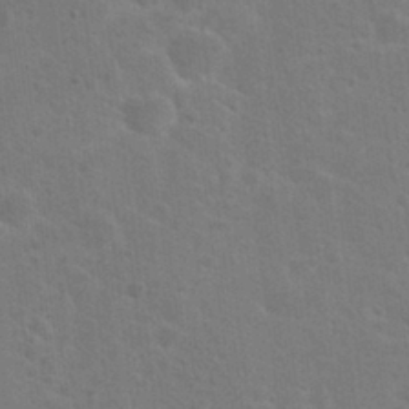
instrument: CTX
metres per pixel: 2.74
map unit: Hto
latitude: 22.9514
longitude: -47.7639
